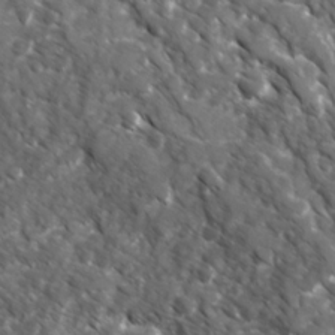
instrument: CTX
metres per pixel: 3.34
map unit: Ave
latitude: 16.8380
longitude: -131.0270
